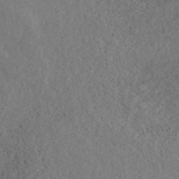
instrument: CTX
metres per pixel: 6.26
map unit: ANa
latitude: 44.1389
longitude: 37.1620
